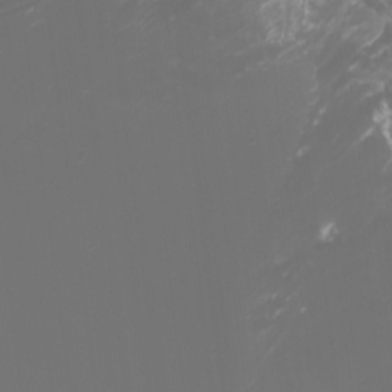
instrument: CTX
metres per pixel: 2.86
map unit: Htu
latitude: -5.6344
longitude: -74.4223
